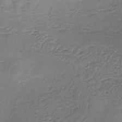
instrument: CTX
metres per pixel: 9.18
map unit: lHb
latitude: -38.7652
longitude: 60.8408
